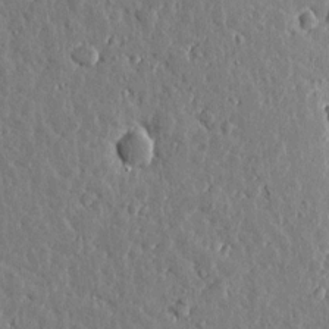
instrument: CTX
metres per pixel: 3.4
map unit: Htu
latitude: 1.1592
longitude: -178.9514
